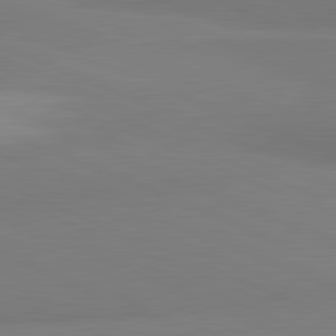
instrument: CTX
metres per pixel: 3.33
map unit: lApd
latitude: 81.8394
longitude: 177.5021
